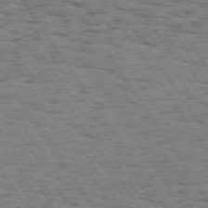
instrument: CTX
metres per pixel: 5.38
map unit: Hpe
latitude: 73.8773
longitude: -134.1766
